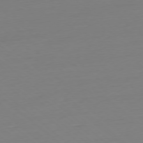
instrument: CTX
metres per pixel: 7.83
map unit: Ap
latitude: -78.3495
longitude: -77.0647
